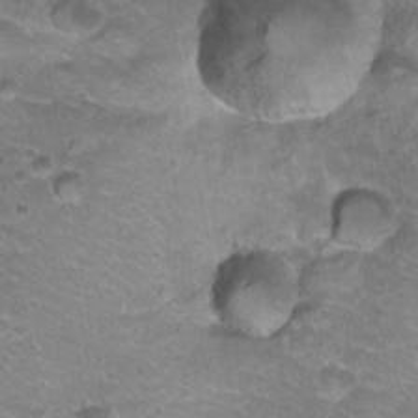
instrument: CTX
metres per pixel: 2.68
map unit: Hto
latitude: 21.7828
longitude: -32.6490
